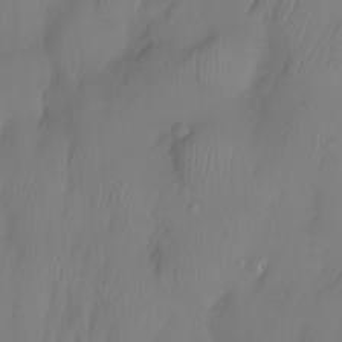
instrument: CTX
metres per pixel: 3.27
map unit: eHh
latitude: -23.5021
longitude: 15.7478
